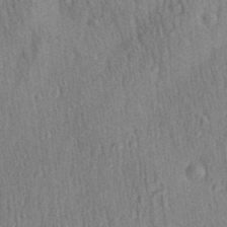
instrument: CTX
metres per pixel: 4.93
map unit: Aa
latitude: 29.7449
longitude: -138.8569
